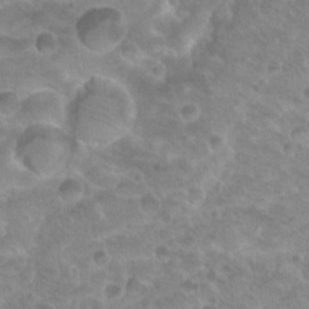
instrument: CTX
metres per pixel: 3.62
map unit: Hto
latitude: 20.3279
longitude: -32.8947
